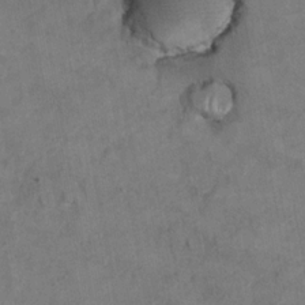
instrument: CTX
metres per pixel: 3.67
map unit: Hto
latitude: 8.0633
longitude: -35.5560
